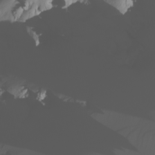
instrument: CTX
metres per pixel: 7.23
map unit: Nhu
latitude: -6.2361
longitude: -94.3845
